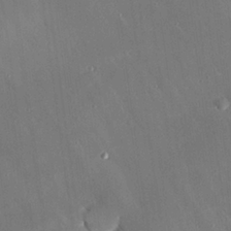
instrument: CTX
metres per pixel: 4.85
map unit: Hve
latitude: 25.8583
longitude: -90.7246
